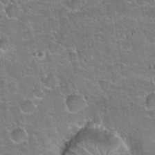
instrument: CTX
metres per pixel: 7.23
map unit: Hto
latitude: 21.0270
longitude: -48.9892
